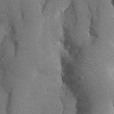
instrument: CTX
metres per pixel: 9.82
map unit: Nhu
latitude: 19.0080
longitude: -73.8584
